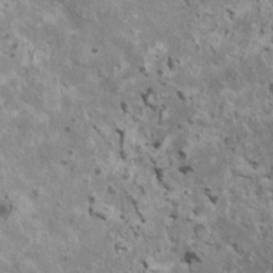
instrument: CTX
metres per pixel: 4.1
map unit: HNhu
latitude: 3.1970
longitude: 5.1053
